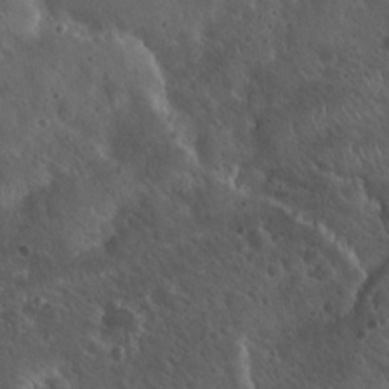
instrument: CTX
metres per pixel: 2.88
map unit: Hto
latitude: 19.6882
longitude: -54.6301
